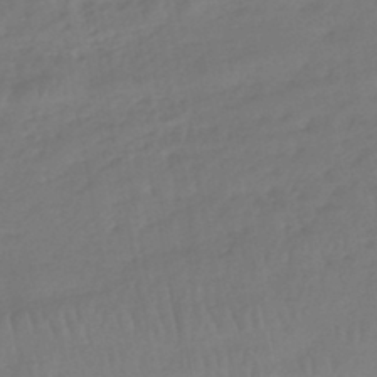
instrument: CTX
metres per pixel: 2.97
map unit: HNhu
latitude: -43.6343
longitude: 101.5021
